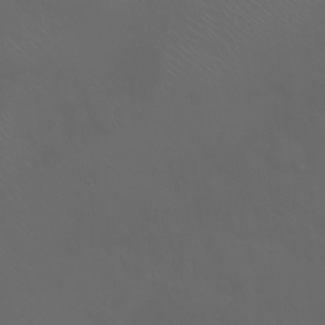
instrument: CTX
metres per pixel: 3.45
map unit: Nhu
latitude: -7.5210
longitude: -73.9528
